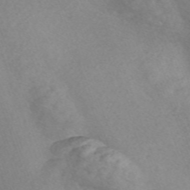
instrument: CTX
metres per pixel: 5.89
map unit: Nve
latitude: -57.0486
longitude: 58.3495
